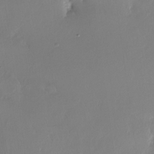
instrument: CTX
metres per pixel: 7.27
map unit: Nhe
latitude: -27.3509
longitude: -110.4979
